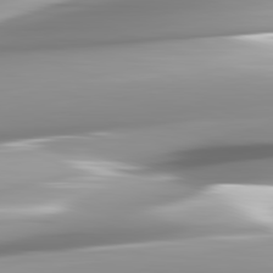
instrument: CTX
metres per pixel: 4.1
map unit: lApd
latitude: 82.5356
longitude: -143.9528
